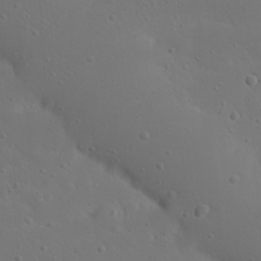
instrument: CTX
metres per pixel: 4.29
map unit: Nhu
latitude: 22.8569
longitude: -72.1767
